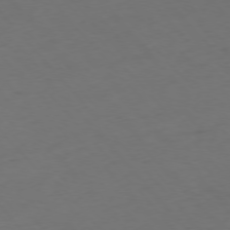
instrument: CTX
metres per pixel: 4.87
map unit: Ap
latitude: -76.2362
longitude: -90.7624
